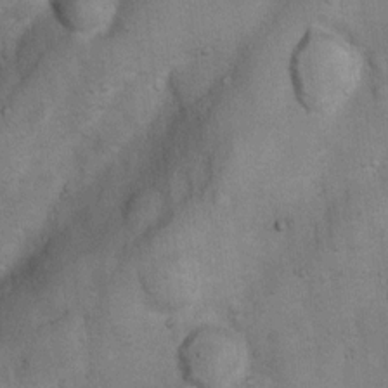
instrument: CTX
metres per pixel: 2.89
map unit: Nhu
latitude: 6.3467
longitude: -23.5560
